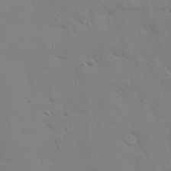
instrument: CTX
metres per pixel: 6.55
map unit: Nhu
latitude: 18.1200
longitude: -78.7435
